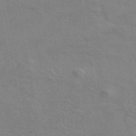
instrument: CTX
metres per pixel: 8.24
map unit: eAb
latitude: 42.7624
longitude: 107.8801
